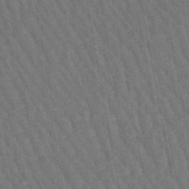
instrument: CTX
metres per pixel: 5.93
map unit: lHb
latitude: -47.2943
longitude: 76.6707
